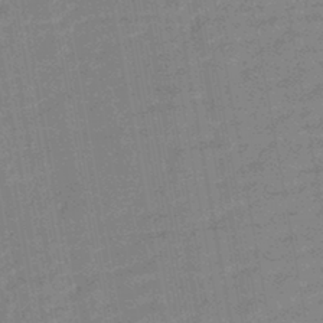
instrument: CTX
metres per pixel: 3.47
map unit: HNhu
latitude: -44.3495
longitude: 99.4076
